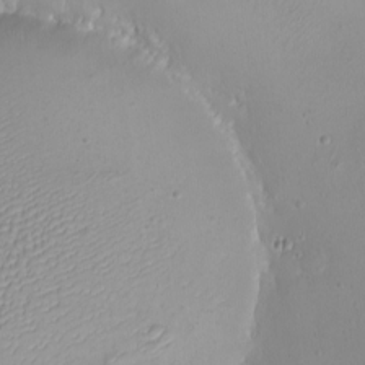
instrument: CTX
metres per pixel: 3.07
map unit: eHh
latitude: -9.7478
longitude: -68.7624
